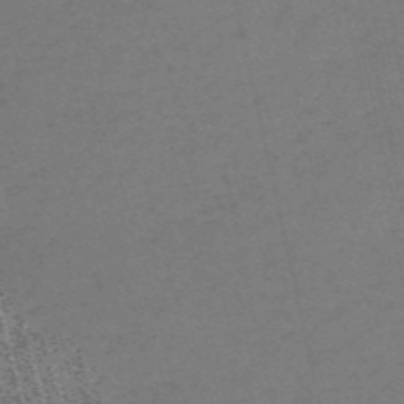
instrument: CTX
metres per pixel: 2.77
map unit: HNb
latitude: -55.8234
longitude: -43.2726
